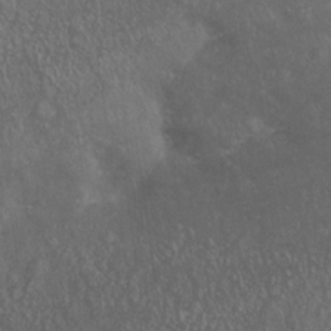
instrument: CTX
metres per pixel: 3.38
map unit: Nhe
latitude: -27.8611
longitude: -109.3670
